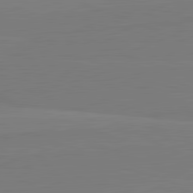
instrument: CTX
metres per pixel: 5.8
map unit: lApd
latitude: 82.0822
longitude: 164.3684
